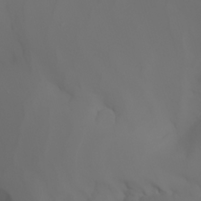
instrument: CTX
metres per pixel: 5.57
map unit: Aa
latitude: -6.6896
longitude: -85.1403
